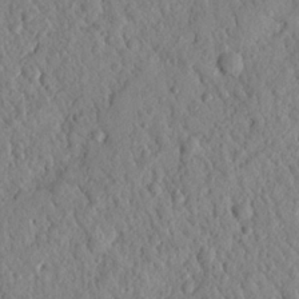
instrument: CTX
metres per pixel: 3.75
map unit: Nhu
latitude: 21.4805
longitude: -77.5560
